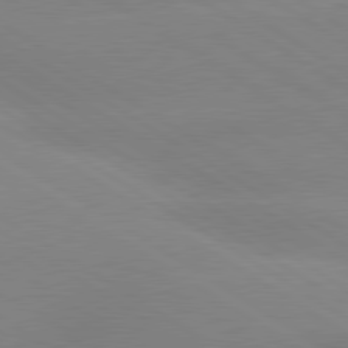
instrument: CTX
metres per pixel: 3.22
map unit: lApd
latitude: 80.0822
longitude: -152.0255
